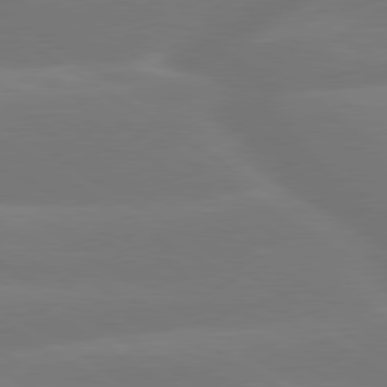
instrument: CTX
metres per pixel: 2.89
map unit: lApd
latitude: 79.8584
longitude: -149.9528
